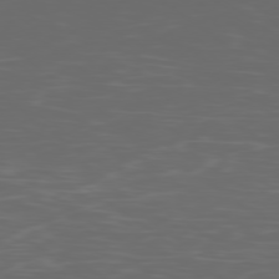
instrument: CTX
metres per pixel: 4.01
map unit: Ap
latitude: -79.1242
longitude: -103.4804
